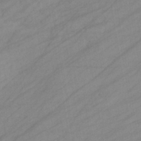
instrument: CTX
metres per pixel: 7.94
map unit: eHb
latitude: -39.3510
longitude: 81.8612
